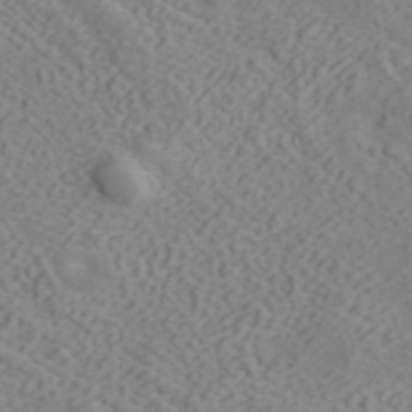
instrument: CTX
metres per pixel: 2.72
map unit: ANa
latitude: 40.0822
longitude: 34.8408
